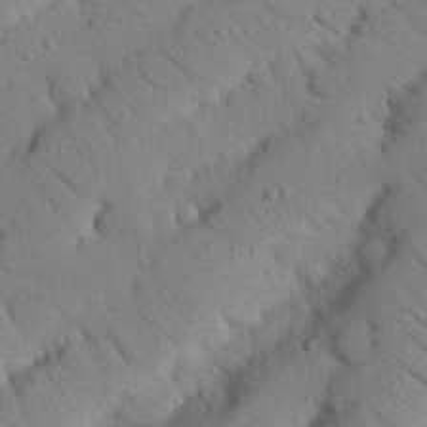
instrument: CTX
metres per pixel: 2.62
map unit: Nhu
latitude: 22.5168
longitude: -74.9136
